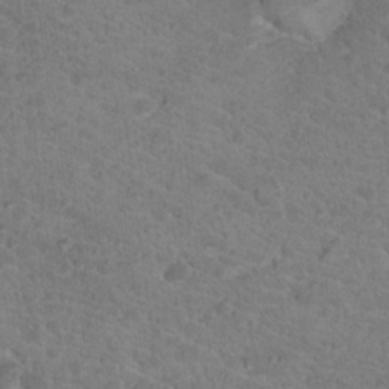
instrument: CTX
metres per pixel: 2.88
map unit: Hto
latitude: 18.2522
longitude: -34.4979
